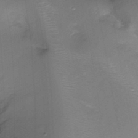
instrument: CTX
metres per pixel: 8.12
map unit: Ht
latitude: -17.2187
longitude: -44.6301
